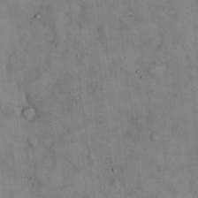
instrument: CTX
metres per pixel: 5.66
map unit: Hto
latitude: 14.4790
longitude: -60.3845
